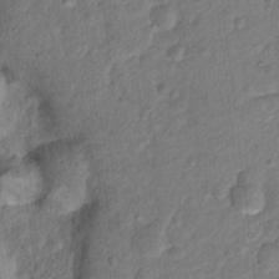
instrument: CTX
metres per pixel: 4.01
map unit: Hto
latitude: 15.1215
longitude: -30.3657
